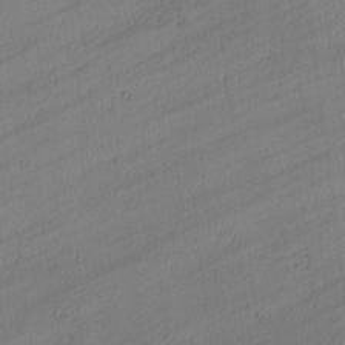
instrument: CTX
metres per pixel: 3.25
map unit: lAvf
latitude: -2.1605
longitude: -105.6883
